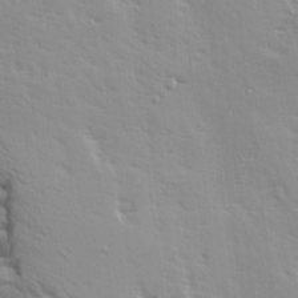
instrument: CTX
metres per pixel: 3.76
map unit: Ave
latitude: 14.4790
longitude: -131.3860
